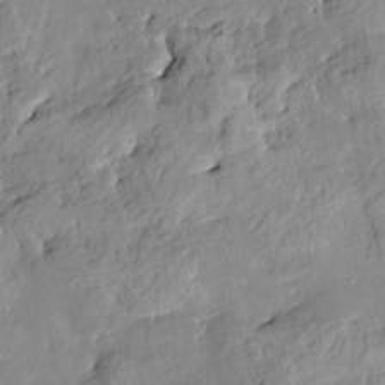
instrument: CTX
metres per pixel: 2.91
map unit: HNhu
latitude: 5.1592
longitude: 3.1620
